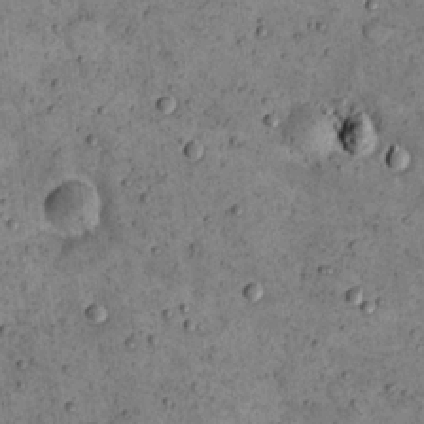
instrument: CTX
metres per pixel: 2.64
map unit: eHh
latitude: 21.5938
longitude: -65.1403
